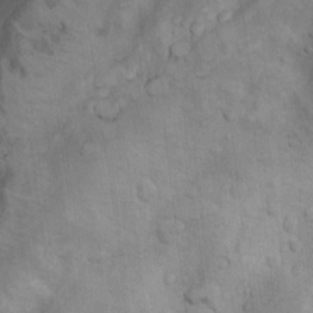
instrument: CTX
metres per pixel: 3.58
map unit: Nhu
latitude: 9.8772
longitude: -24.9135
